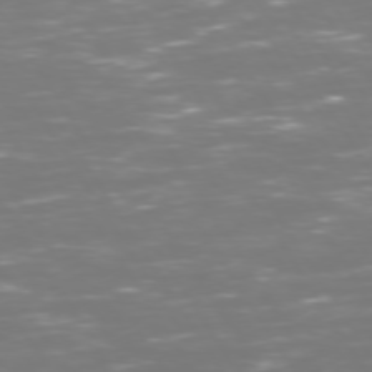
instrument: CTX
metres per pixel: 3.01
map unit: Hpe
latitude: 72.7436
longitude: -127.0459
